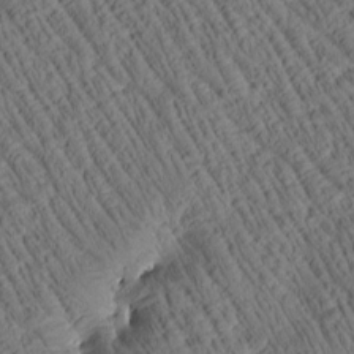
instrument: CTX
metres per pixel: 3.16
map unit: Htu
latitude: 3.0458
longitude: 178.9163
